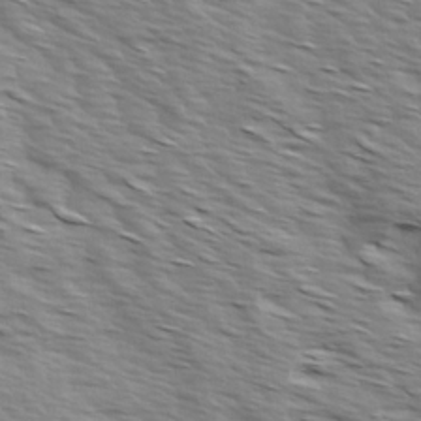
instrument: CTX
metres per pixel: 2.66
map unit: Ave
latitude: 14.9514
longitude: -102.9702
